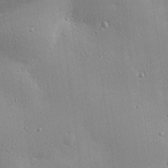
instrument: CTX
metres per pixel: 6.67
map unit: eHh
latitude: 24.9324
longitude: -89.2915
